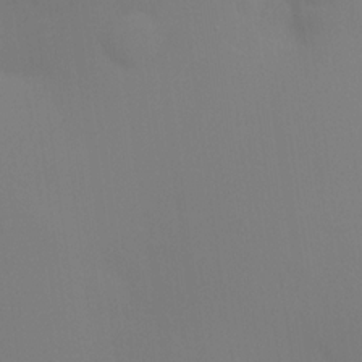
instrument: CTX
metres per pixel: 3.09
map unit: HNhu
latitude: 13.4804
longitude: 13.1998
